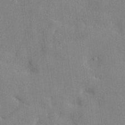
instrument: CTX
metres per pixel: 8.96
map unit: lHvf
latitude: 24.5167
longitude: 143.1809
